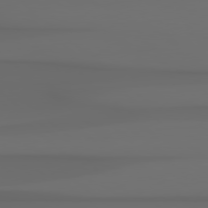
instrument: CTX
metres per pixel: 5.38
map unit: Hpe
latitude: 78.5357
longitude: -135.1781
